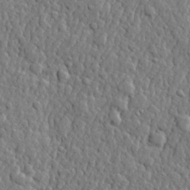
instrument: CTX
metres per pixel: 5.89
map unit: lHvf
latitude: 22.2145
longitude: 143.2753
